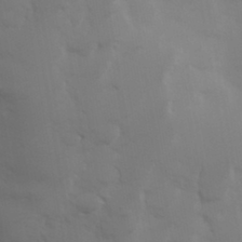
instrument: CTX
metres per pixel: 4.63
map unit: Hve
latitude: 32.9514
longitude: 150.6896
